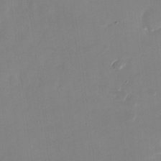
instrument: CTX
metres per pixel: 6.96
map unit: Nhu
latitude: -28.4629
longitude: -68.8758
